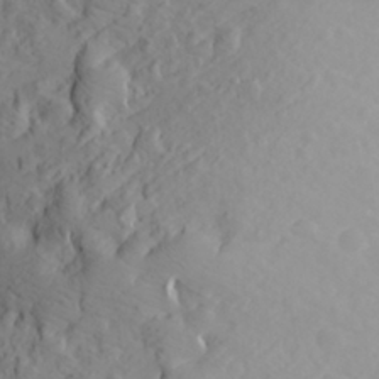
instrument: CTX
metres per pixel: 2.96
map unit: Aa
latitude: 26.1389
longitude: -144.7057
